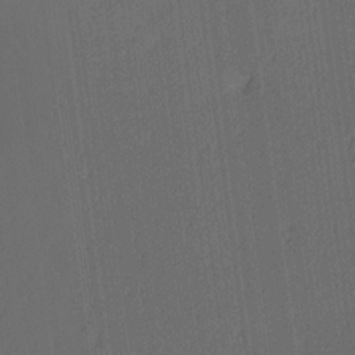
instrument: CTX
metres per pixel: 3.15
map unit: Ave
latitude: 13.4993
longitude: -106.8380
